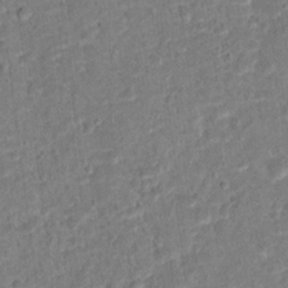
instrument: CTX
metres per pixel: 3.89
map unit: Hto
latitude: 15.2537
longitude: -38.9325
